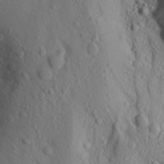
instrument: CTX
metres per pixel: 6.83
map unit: Aa
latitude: 15.5560
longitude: -143.8583
